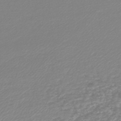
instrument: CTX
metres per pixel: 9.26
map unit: lHb
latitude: -45.0675
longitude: 65.4644
